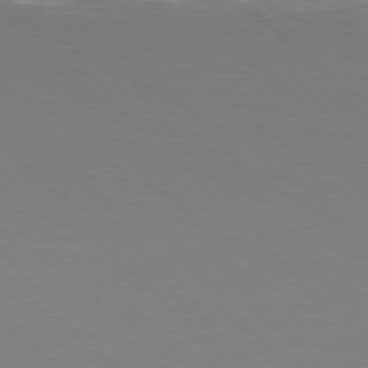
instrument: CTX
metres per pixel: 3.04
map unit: Hpe
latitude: 75.4238
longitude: -144.8380
